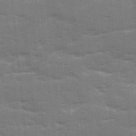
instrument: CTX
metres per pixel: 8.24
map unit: Ave
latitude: 12.0633
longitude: -102.3278
